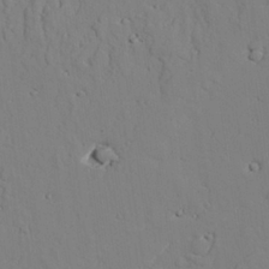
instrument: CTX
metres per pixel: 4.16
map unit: lAvf
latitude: 26.1011
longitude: -110.6680
